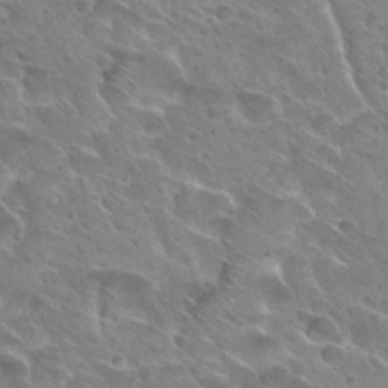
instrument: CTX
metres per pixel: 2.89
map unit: Hto
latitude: 28.0822
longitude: -39.4237
